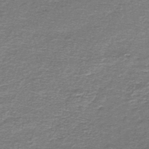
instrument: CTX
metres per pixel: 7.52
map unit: lHb
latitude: -45.1620
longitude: 57.7666
